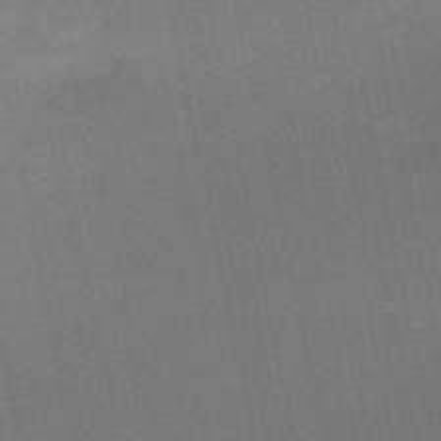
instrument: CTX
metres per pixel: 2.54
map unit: HNb
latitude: -52.7652
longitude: -46.5735
